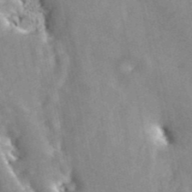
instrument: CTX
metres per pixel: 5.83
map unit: ANa
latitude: 44.3089
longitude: 46.2361
